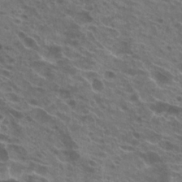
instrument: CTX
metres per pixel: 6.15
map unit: Hto
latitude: 23.8772
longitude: -40.0633
